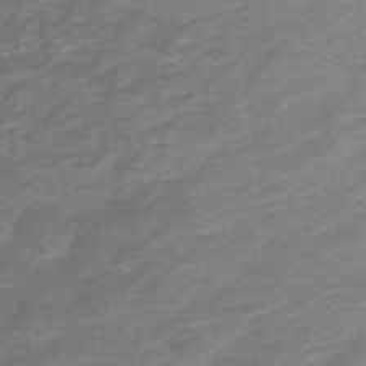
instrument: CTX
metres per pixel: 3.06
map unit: Nve
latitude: -17.8423
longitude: 109.2565
